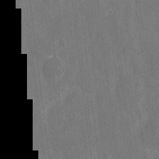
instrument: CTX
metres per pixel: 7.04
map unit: eHh
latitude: 6.8758
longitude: -68.1011
